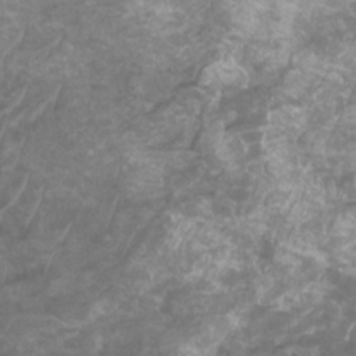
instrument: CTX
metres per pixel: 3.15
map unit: HNhu
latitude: 2.4979
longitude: -1.3292
